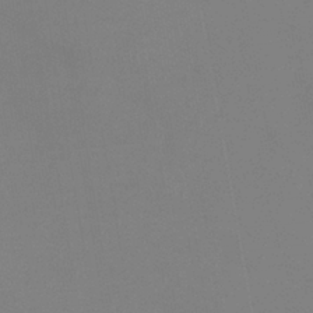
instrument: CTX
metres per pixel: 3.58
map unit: eHb
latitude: -37.3509
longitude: 74.4818
